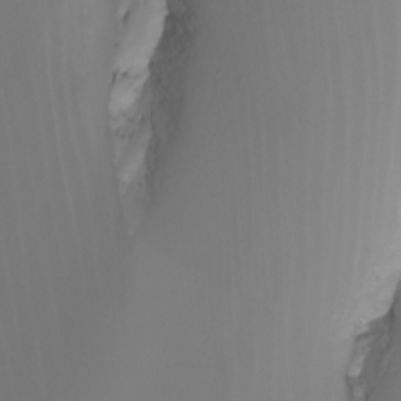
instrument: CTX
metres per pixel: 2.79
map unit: Nhu
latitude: -7.0675
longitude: -79.8395
